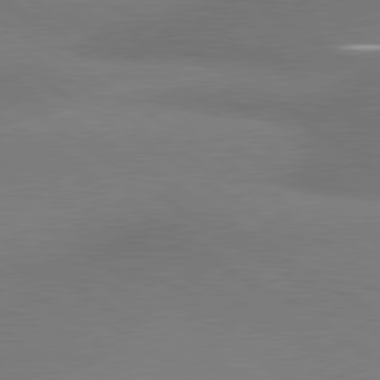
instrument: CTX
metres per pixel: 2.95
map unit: lApd
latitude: 79.9717
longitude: 178.9541
